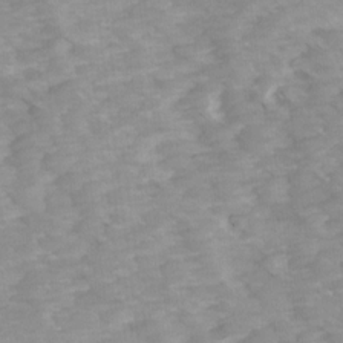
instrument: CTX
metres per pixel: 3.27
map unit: Ave
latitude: 14.4034
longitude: -103.5938
